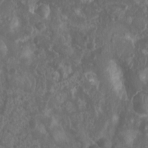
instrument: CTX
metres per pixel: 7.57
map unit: Nhu
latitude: 7.5749
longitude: -19.9528
